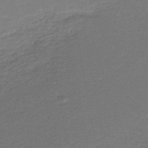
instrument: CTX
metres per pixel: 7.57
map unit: HNb
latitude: -44.9164
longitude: 52.5195
